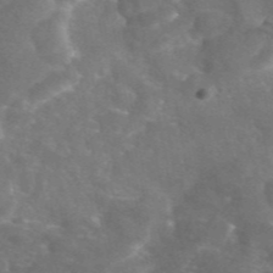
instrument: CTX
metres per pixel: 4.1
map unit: eAb
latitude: 46.1389
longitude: 120.0094
